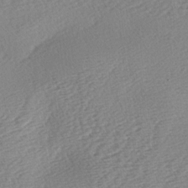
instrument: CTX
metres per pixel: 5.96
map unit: lAa
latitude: -2.6329
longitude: -127.3482
